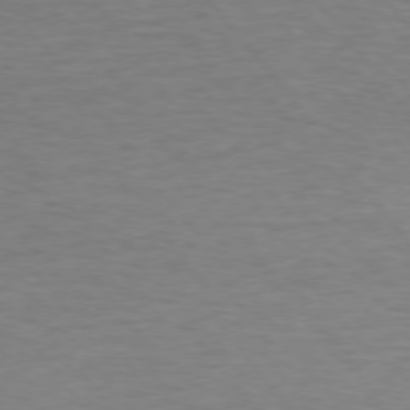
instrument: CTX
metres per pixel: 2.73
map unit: Hpe
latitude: 74.6868
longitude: -131.8017
